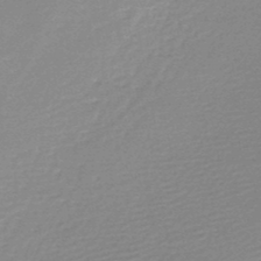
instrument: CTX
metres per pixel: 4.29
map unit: lHb
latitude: -48.0094
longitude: 66.3306
